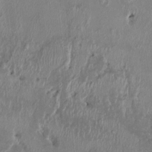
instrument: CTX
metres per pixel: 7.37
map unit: HNhu
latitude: 2.1955
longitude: -6.0822
